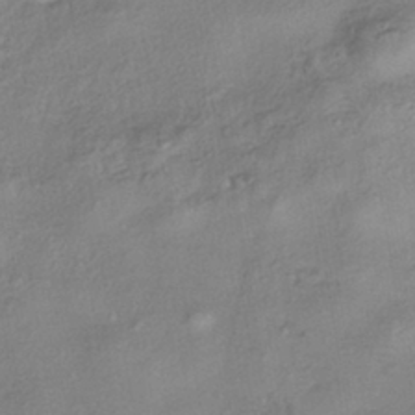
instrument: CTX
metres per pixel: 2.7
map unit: HNhu
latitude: -40.7085
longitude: 107.1431
